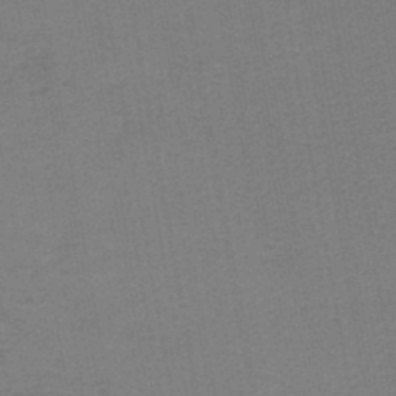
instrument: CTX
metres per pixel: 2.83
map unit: HNb
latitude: -45.1620
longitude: 52.2739
